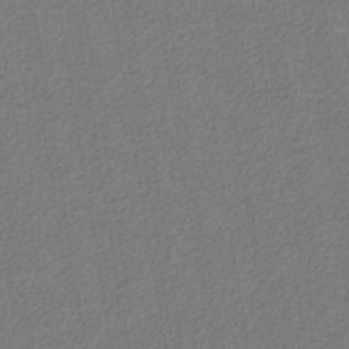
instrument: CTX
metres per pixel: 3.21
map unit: eAb
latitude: -38.0661
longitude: 52.3306
